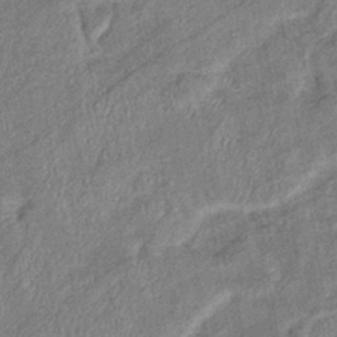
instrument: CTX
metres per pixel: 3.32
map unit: eHb
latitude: -38.4629
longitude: 77.6533
